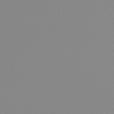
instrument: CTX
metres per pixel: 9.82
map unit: lHb
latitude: -44.6141
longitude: 74.2362
